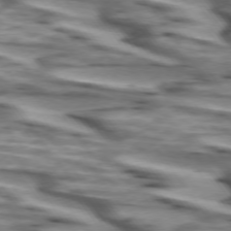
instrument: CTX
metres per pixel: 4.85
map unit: lApd
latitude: 74.4412
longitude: -58.4223
